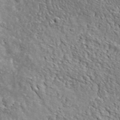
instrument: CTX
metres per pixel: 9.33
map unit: lHvf
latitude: 38.8758
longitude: -87.4615
